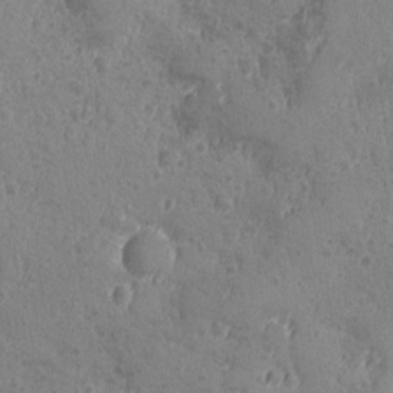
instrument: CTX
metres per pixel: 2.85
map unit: Ave
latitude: -8.5574
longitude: -119.0080
